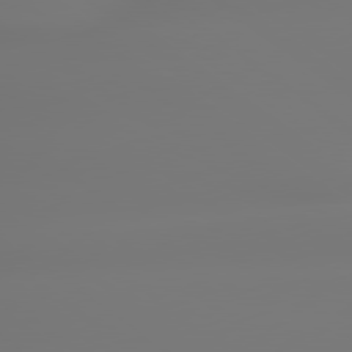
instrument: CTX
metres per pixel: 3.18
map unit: lApd
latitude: 79.2537
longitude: -136.0444
